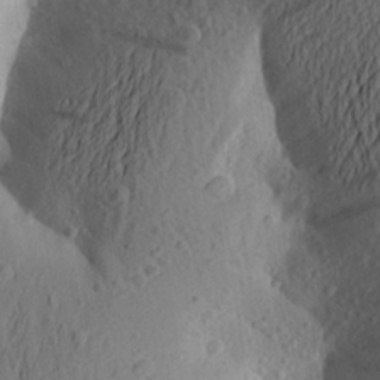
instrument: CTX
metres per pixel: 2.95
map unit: Aa
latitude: 24.3089
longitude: -149.7450
